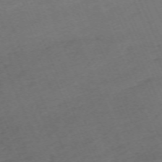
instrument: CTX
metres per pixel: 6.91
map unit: Nhu
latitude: -68.2928
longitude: 38.8408
